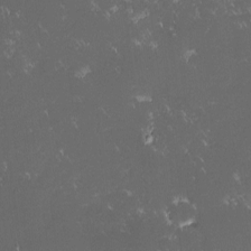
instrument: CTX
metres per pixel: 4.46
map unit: lHvf
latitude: -14.3496
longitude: -103.3670
